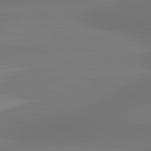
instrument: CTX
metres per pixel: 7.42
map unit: lApd
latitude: 81.4426
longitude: -165.3671
